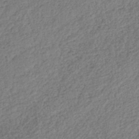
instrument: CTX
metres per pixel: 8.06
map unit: lHb
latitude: -39.0298
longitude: 68.8974
